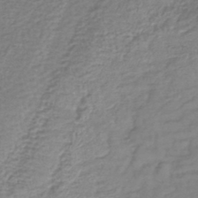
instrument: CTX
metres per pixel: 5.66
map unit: lHb
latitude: -42.0283
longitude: 76.1228
